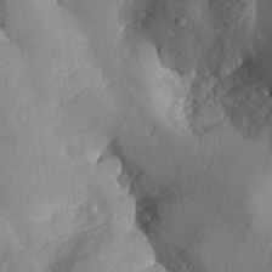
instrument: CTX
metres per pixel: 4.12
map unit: Aa
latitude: 29.8583
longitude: -132.1389
